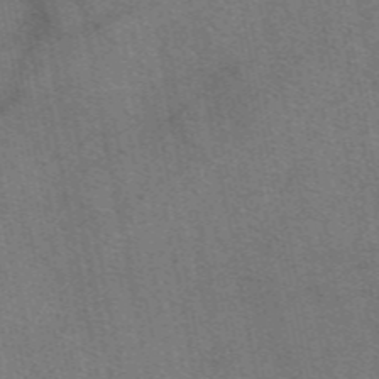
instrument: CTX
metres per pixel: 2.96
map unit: eAb
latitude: 48.9892
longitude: 112.8219
